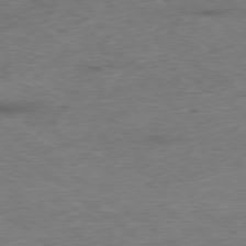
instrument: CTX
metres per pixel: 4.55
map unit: Ap
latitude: -79.0675
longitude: -49.0081
